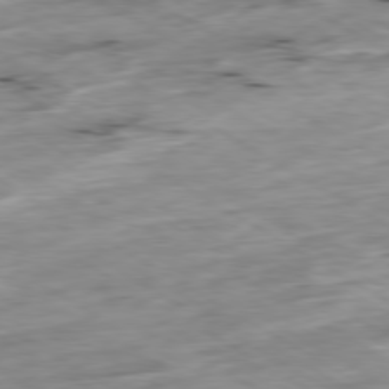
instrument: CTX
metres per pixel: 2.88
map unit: Ap
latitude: -79.9367
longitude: -88.2901
